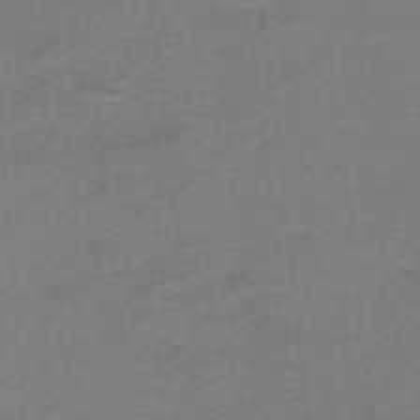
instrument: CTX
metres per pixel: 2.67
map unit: lHb
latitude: -41.8422
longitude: 54.0283
